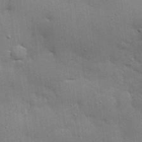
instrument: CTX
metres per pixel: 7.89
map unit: eHh
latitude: 29.4048
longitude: -82.9702
